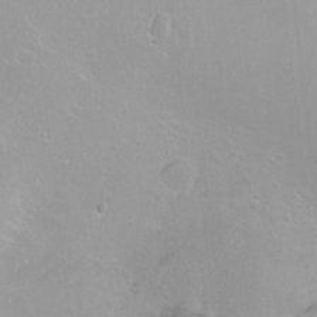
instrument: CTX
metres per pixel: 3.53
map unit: Ht
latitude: -8.7085
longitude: -35.8394
